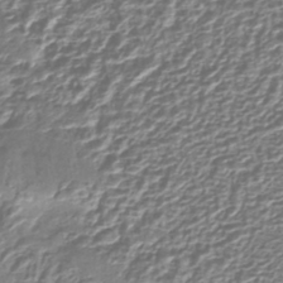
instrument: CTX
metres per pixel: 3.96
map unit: lHb
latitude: -42.0283
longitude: 64.7841
